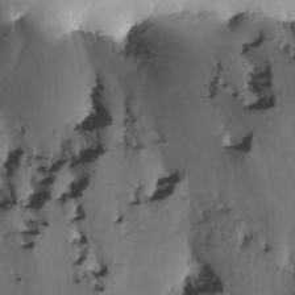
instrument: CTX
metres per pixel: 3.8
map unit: Nhe
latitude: -1.3510
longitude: -58.3467
